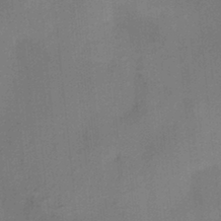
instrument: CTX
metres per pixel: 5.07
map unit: HNhu
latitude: 13.4049
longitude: 10.5007
